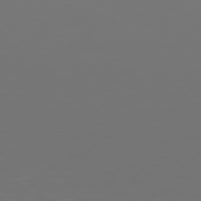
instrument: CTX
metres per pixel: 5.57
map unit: Hpe
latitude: 76.6490
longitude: -170.0255
